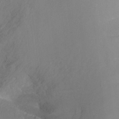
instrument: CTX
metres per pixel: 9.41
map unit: Ht
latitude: -16.7086
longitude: -44.5734
